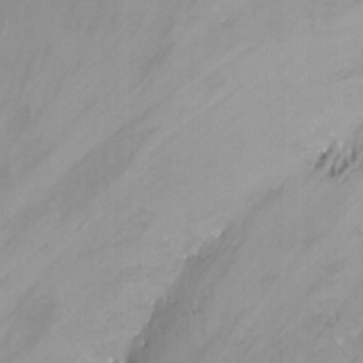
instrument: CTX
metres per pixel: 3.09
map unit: Nhu
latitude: -13.9367
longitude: -62.8569
